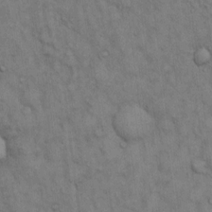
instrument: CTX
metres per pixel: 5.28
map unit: Hto
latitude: 14.2523
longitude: -60.8758
